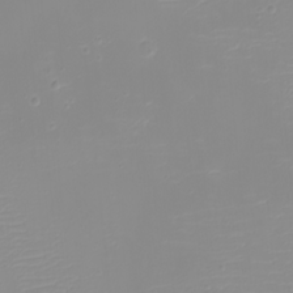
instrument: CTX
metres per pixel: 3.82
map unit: eHh
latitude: -5.4832
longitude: -84.9514
